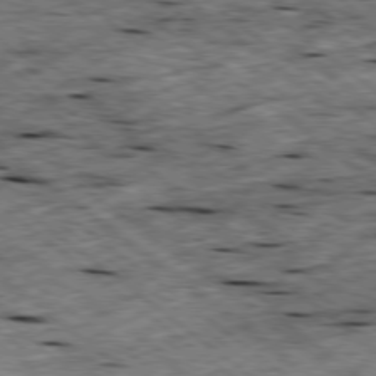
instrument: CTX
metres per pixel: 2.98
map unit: Ap
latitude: -79.1998
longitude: -88.8569
